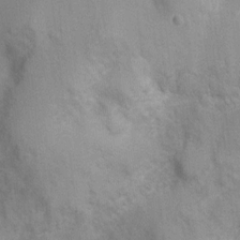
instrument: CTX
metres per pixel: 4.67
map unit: Nhu
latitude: 0.6490
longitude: -18.1011
